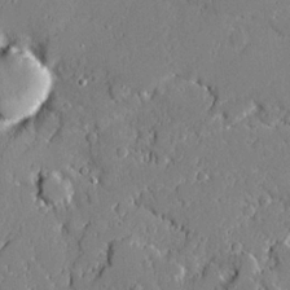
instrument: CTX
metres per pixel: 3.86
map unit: Ave
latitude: 19.7071
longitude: -127.7639
